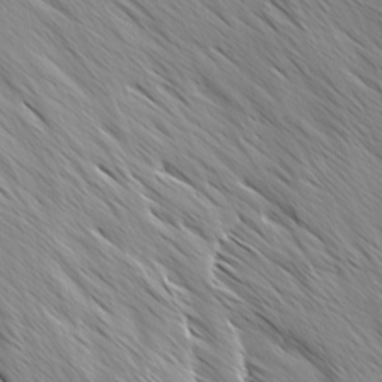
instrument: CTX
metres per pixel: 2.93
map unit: Ave
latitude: -1.3321
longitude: -112.6679
